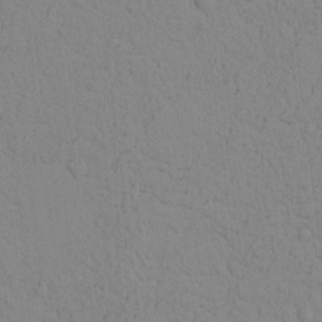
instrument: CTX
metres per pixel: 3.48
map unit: lAvf
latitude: 8.9892
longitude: 168.4629
